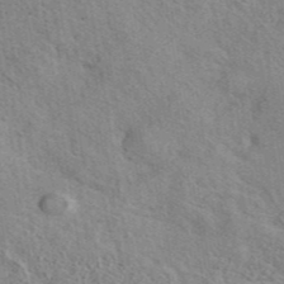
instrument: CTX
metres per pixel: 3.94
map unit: eAb
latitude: 42.1389
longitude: 110.6896
